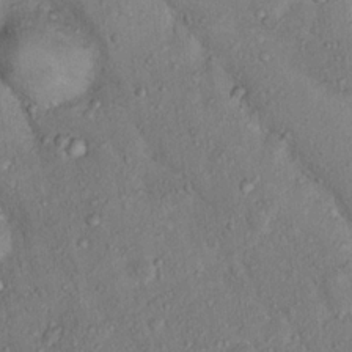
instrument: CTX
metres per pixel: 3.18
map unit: Nhu
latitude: 15.8773
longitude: -30.2334
